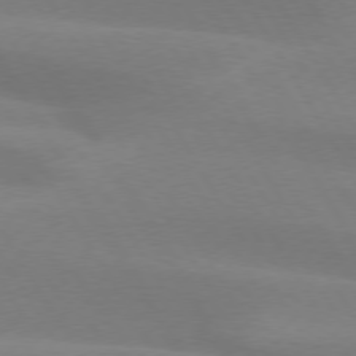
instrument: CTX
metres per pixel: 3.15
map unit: lApd
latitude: 74.7435
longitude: -65.8961
